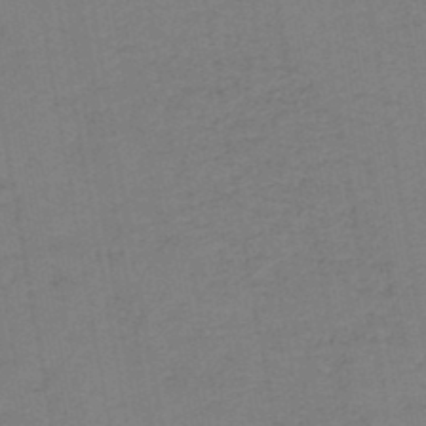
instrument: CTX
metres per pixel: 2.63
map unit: HNb
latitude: -45.6911
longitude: 52.1794
